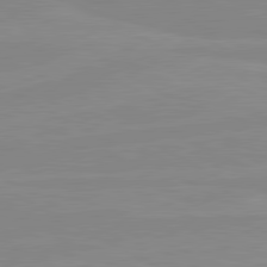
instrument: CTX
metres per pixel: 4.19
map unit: lApd
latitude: 80.6679
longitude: -176.8380
